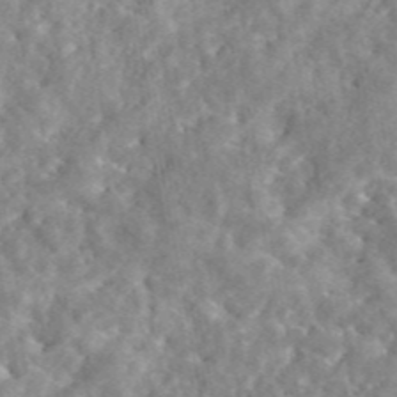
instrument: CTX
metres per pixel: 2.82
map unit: eAb
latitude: 45.0836
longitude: 128.8975
